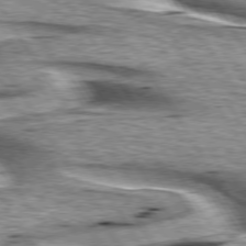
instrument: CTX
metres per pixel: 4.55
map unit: lApd
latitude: 75.9150
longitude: -59.6694
